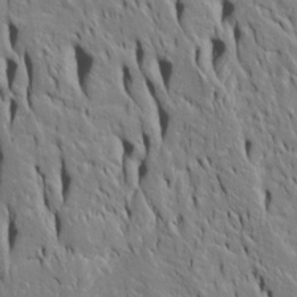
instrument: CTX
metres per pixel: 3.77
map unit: Htu
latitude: -4.6329
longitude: 151.7666
